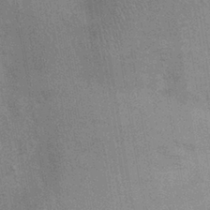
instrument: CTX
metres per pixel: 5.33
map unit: Ht
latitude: -1.7856
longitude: -15.4049
